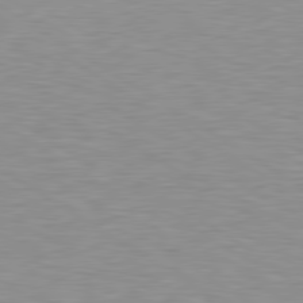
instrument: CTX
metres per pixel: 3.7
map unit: lApd
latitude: 79.3104
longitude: -88.3657
